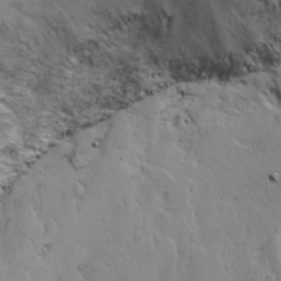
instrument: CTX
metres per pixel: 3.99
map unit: Ave
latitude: 23.1025
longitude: -131.6694
